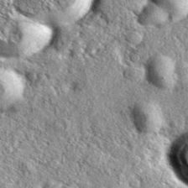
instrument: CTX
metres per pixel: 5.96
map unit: eAb
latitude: 38.5924
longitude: 109.6155
